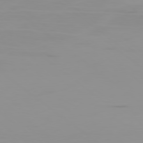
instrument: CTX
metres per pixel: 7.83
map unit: Ap
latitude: -79.4832
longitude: -71.5182
